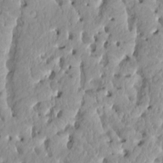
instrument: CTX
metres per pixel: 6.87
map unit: HNhu
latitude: 2.5923
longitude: 7.6911
